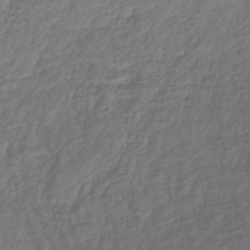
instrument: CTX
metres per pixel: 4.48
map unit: lHb
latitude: -40.6140
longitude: 73.5210
